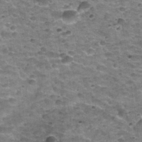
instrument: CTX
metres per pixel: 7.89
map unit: Nhu
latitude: 32.4034
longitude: -53.2537
